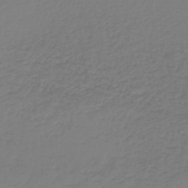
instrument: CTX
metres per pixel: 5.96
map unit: lHb
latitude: -46.2361
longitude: 62.5951
